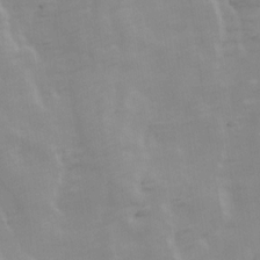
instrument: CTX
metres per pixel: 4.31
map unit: Ave
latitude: 13.6694
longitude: -104.5735
